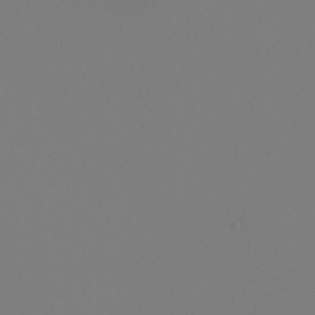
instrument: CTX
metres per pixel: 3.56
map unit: Nhu
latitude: -5.0864
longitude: -84.3656
